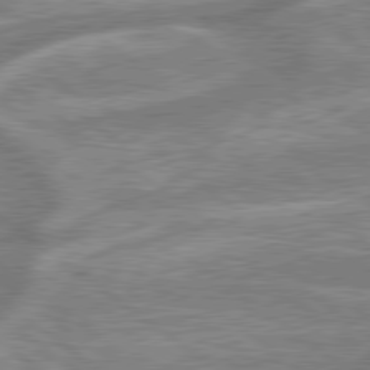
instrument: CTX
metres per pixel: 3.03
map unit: lApd
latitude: 79.4994
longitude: -170.6490
